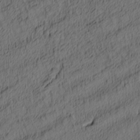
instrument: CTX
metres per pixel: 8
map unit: lAa
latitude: 4.4790
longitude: -114.8757
